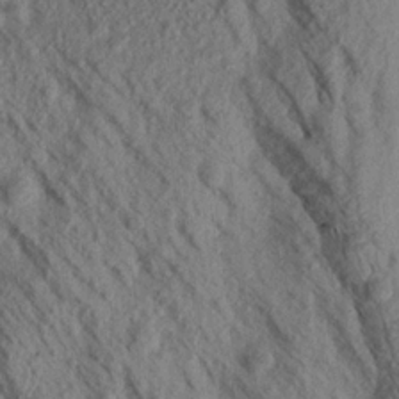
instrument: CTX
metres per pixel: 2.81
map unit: Aa
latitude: 17.4804
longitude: -147.3671
